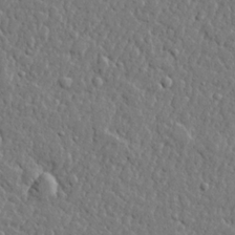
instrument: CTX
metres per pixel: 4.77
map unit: lHvf
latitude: 22.8569
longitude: 143.1998
